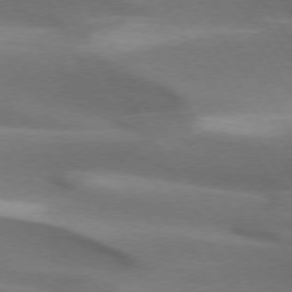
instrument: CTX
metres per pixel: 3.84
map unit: lApd
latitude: 73.4616
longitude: -52.7246
